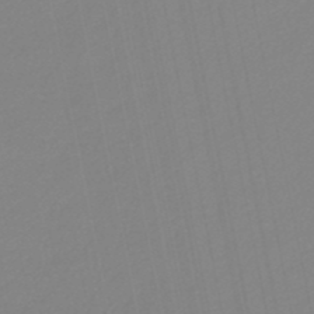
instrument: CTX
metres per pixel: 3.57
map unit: HNb
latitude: -49.3510
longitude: 58.8407
